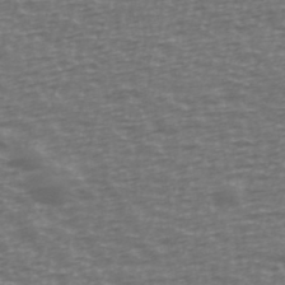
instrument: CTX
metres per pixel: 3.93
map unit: Ave
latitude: 39.0458
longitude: -113.6127
